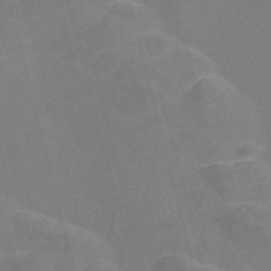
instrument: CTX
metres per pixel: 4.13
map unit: Nve
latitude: -57.5966
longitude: 55.0298
